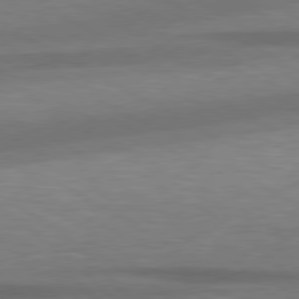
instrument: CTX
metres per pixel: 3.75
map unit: lApd
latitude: 78.9892
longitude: -115.3292
